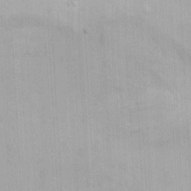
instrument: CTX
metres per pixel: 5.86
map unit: Ave
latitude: 22.8947
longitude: -136.7247
